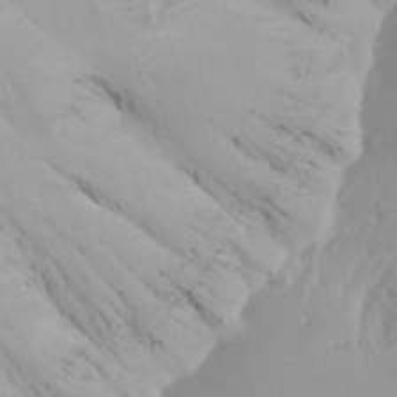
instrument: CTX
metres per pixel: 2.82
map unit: Nhu
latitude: -5.2187
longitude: -87.6883
